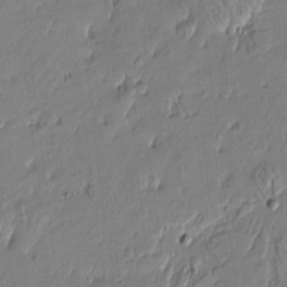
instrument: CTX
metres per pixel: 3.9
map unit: Htu
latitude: -6.6518
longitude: 176.5196
